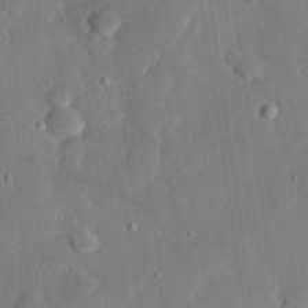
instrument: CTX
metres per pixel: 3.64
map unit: eHh
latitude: 28.1955
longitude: -82.1199
